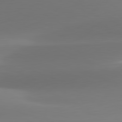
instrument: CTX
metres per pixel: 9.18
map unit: lApd
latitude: 81.5560
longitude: -161.3481
